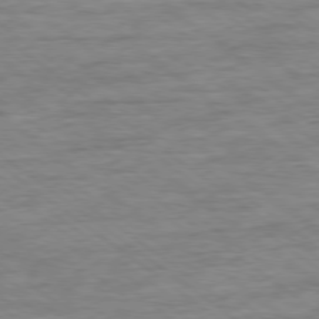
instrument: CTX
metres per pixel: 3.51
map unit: Ap
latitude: -79.1431
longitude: -102.3656
